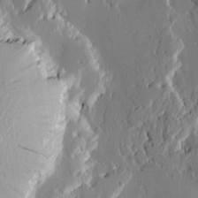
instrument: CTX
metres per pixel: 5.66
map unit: Htu
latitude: -3.1053
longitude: -178.3279
